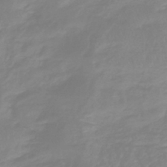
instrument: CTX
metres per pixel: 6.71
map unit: lHb
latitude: -40.1795
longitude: 66.9919
